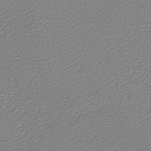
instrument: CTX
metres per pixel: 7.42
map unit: lHb
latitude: -40.6896
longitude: 51.8800
